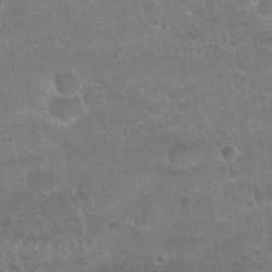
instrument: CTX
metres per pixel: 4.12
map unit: Nhu
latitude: 25.0080
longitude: -51.1403
